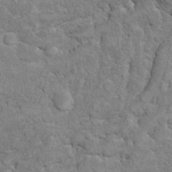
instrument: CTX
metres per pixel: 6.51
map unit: Hto
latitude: 10.5357
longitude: -36.9891
